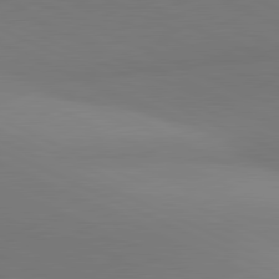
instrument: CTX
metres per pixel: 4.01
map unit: lApd
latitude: 81.5371
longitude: 144.9353
